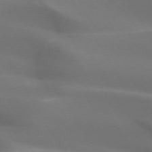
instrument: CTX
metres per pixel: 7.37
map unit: lApd
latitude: 72.9892
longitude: -50.0822
